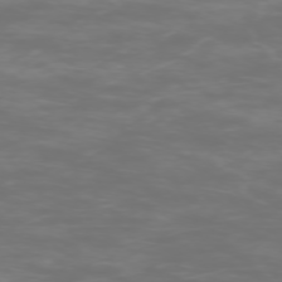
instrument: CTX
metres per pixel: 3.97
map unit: Ap
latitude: -75.8990
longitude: -83.7071
